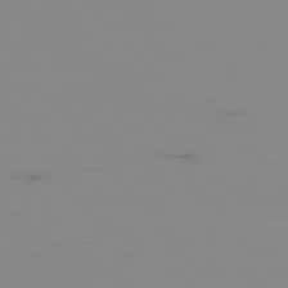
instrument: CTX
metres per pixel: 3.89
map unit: Hpe
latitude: -76.3684
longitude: -10.9514
